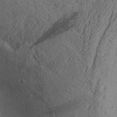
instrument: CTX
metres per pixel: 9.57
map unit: Aa
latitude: 28.2333
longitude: -131.6505
